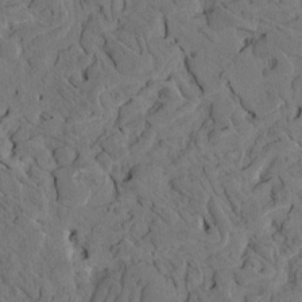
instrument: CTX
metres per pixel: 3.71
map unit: eHh
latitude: -1.8045
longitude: 17.1998
